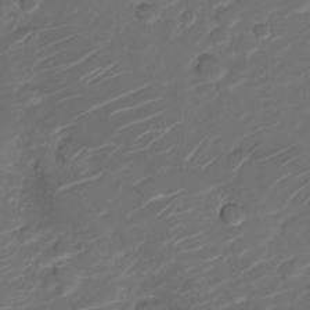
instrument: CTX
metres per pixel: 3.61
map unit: Nve
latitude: -20.1605
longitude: 105.3698
